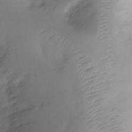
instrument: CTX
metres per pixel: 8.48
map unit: Ht
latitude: -0.6519
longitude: -18.8947
